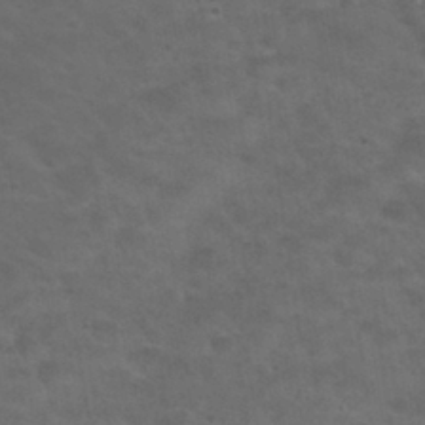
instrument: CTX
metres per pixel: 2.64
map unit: Nhu
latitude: 29.2537
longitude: -50.2144
